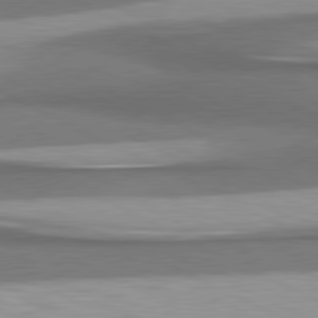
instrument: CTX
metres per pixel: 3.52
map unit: lApd
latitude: 80.8758
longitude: 175.5021
